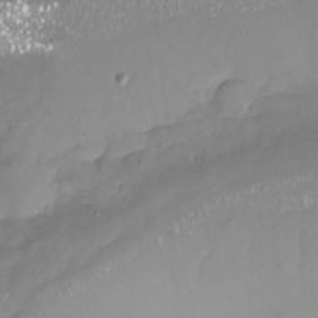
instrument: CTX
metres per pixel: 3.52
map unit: Nhu
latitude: -18.4818
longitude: -57.4804
